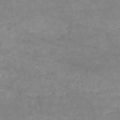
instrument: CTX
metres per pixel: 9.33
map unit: HNb
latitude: -52.5573
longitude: -41.9906
